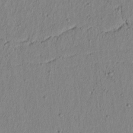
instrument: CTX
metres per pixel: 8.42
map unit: lAvf
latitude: 6.7057
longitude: 165.2187
